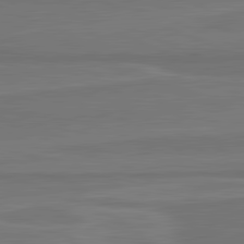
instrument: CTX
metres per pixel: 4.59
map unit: lApd
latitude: 81.9528
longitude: 169.0108
